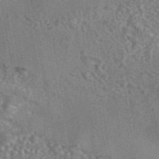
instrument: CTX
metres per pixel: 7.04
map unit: eAb
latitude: 43.3482
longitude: 105.1431
